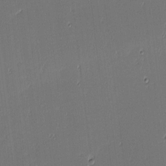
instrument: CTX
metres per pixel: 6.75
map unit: eHh
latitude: -3.5777
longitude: -82.9324
